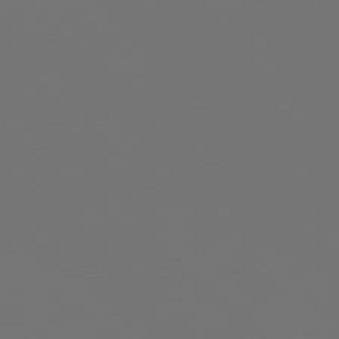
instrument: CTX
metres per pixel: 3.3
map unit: Hpe
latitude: 78.3090
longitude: 173.9178
